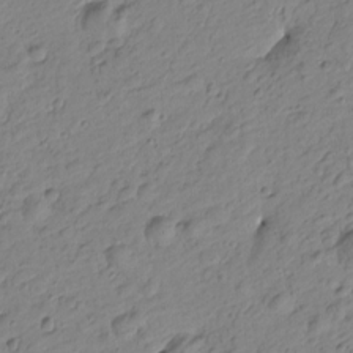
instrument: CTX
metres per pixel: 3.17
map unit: Htu
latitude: -1.1243
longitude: -175.3671
